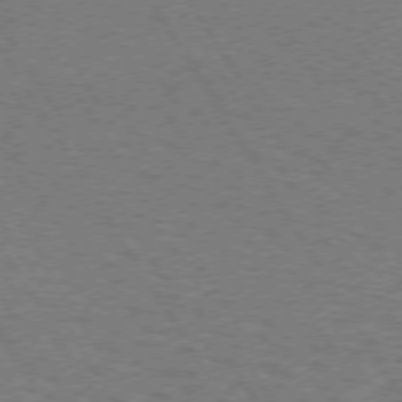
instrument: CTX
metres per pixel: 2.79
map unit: Hpe
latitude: 72.8569
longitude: -129.5938
